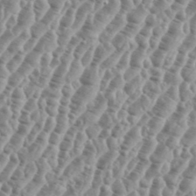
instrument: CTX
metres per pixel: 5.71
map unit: eHh
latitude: 36.5168
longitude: -135.9906
